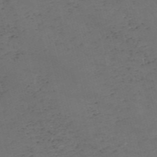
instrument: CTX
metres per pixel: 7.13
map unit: Nve
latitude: -57.8044
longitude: 53.0486
